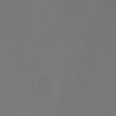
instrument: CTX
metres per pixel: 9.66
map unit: Nhu
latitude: -23.2565
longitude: -70.5168
